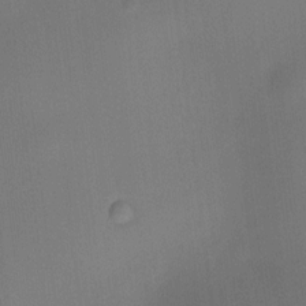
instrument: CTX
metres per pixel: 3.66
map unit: HNhu
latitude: 9.0459
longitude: 15.0487
